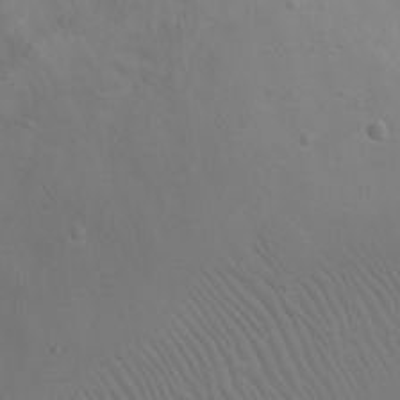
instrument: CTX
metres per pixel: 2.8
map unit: eHh
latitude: 23.4426
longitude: -69.5749
